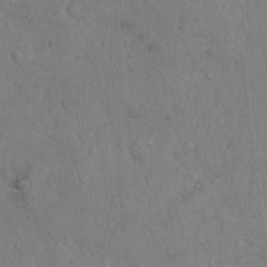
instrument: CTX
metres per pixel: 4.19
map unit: Hto
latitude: 13.3293
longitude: -55.8205
